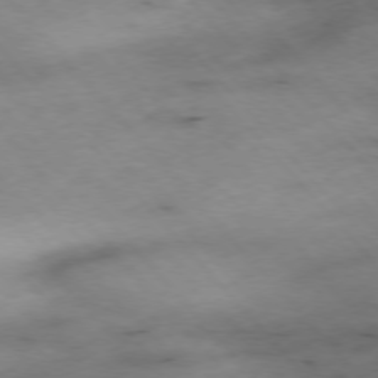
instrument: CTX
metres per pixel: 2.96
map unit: Hpe
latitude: -76.7463
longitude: -17.8961
